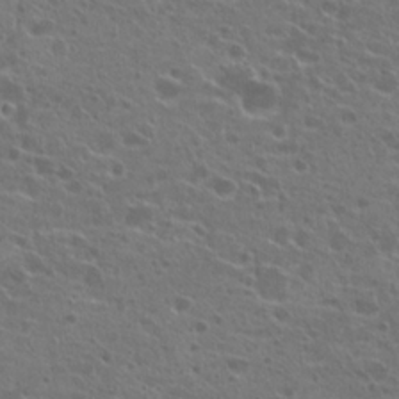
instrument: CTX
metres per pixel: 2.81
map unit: Hto
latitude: 21.7450
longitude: -41.0458
